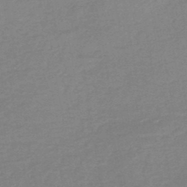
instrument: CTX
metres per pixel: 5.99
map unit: lHb
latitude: -44.5196
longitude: 69.6343
